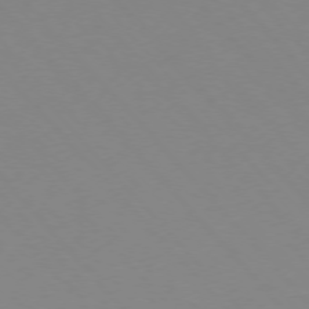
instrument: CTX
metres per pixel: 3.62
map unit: Hpe
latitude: -76.5952
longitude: -19.6316
